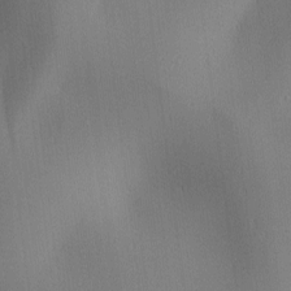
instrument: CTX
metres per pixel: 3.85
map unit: lAa
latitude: 1.9717
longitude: -116.5924
